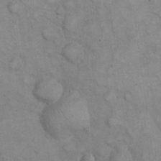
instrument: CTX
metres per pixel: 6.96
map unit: eHh
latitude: 22.3278
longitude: -59.5182
